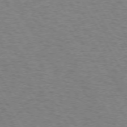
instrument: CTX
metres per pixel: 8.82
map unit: Hpe
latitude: 72.1956
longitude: -128.4412
